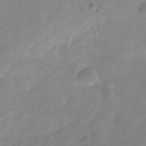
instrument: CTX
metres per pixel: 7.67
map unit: Hve
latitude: -31.7855
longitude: 89.6533
